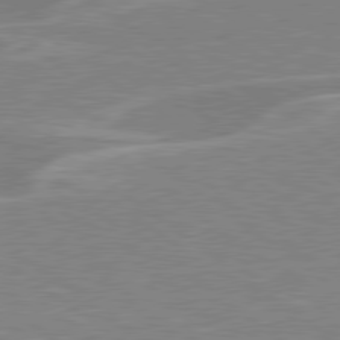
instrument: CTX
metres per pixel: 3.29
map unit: Hpe
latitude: 79.3671
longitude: -121.4616
